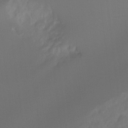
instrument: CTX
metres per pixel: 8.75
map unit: Hto
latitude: -7.5021
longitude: -50.1766
